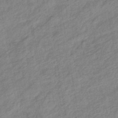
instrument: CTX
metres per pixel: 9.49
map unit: eHb
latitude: -41.3698
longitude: 83.2187
